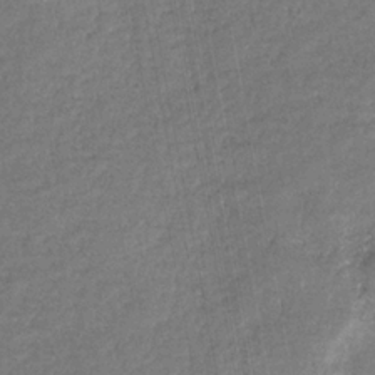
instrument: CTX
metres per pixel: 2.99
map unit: eHb
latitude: -33.4266
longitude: 75.9367
